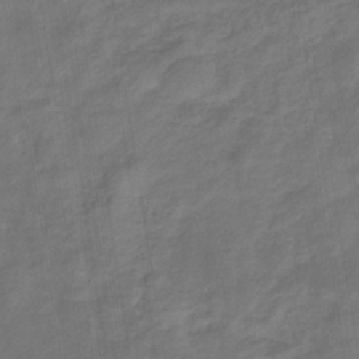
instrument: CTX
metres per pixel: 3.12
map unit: eHb
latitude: -33.1998
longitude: 73.2754
